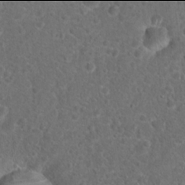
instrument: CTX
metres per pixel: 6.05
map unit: Hto
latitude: 17.9906
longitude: -41.5749
